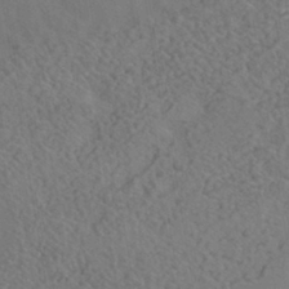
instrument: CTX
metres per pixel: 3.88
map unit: HNhu
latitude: -40.8219
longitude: 97.6155
